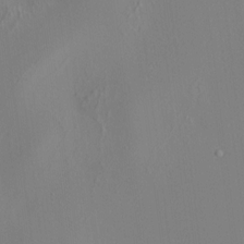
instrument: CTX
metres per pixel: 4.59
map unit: HNhu
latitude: 10.4601
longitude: 22.6708
